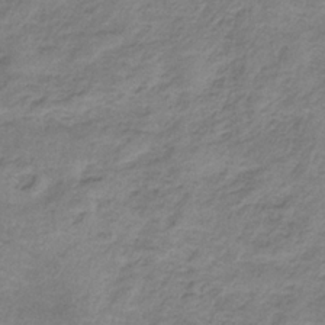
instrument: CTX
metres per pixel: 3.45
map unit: HNb
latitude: -33.5966
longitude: 60.0472
